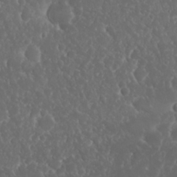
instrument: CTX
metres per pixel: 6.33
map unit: Nhu
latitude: 23.9906
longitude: -59.4238
